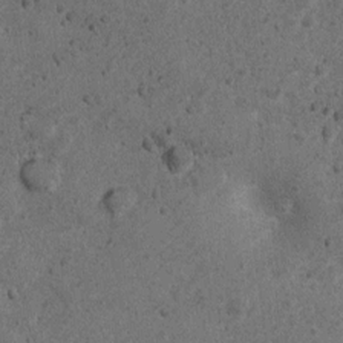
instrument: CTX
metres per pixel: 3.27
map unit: Nhu
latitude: 6.1767
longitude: -22.5168
